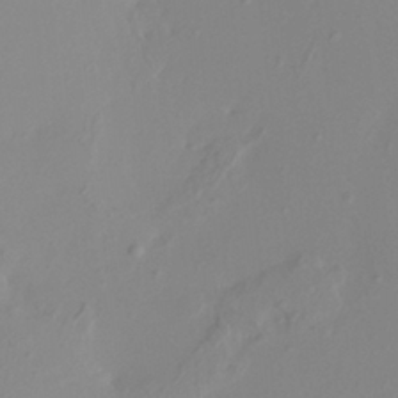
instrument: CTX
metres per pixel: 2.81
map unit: HNhu
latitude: 8.0633
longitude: -1.6505
